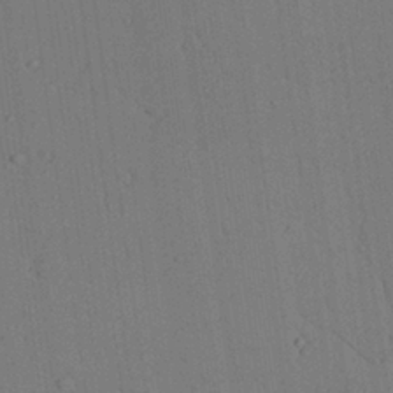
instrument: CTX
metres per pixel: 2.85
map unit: Aa
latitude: 26.7813
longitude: -137.9150
